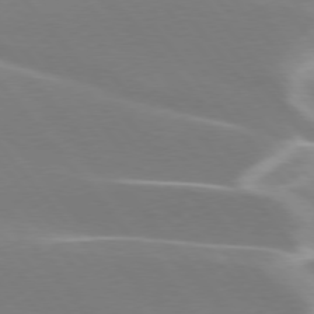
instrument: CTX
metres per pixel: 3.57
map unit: lApd
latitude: 75.7639
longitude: -63.0081
